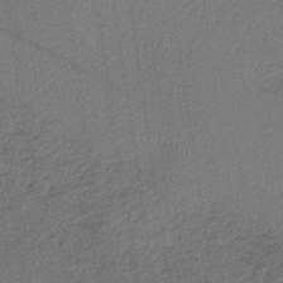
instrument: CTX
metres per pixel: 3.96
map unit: lHb
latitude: -34.8786
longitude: 62.7463
